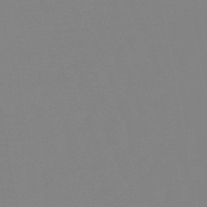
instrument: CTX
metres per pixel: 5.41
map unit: eHb
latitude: -50.3117
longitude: 74.2173
